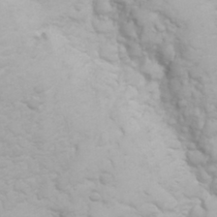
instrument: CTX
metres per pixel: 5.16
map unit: eHh
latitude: 31.7261
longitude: -62.5357
